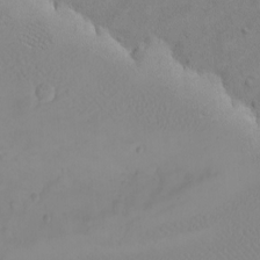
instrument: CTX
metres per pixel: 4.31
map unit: eHh
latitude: -9.0486
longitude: -68.5734
